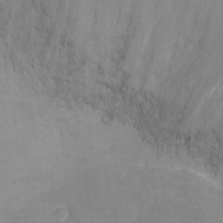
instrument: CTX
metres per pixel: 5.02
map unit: Ht
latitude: -4.4629
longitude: -19.7638
